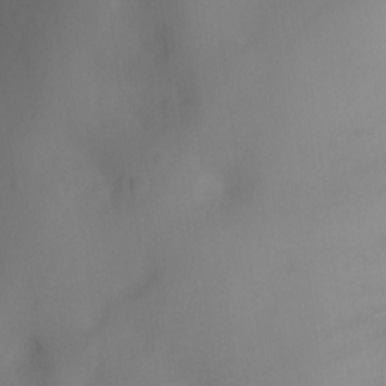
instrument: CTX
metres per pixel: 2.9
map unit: Ht
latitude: -7.8611
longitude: -23.9528
